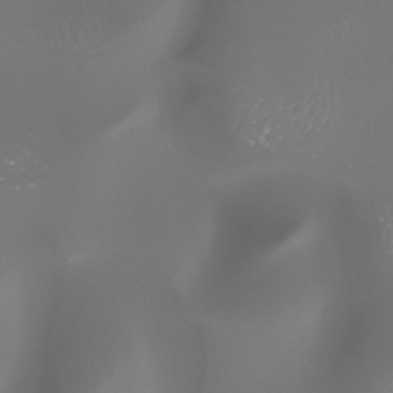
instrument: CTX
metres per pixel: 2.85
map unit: HNhu
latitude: -47.2565
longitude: 30.2361
